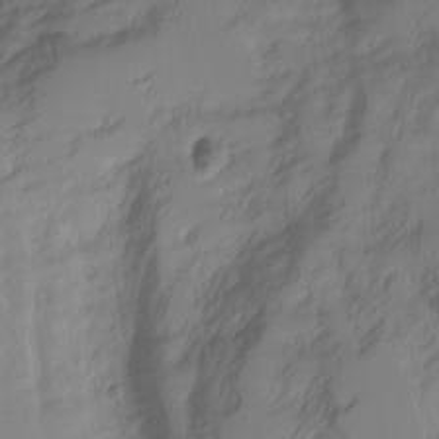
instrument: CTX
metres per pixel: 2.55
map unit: Aa
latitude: -3.0864
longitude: -71.6316
